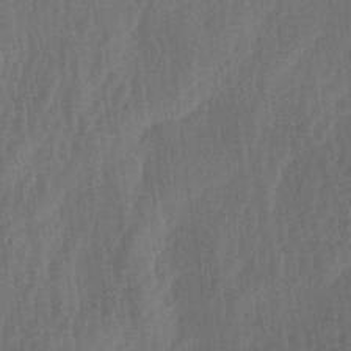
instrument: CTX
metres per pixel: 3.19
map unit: lAa
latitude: -7.1809
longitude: -129.0458
